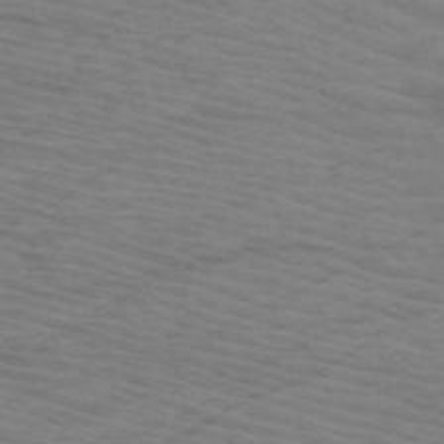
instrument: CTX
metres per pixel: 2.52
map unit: HNb
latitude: -53.7855
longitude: -45.7072
